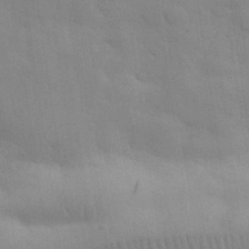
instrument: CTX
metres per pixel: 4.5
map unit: eHh
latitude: 32.3278
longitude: -70.4034
